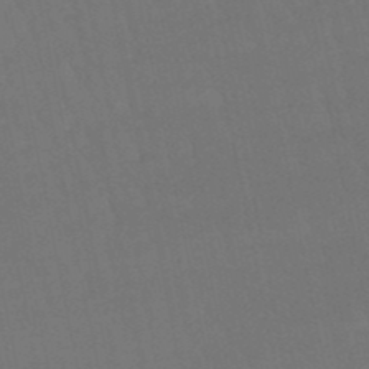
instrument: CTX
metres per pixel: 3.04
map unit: lHb
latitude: -49.6911
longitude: 75.9745
